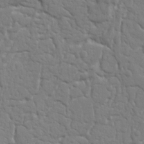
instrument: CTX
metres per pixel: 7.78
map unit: Nhu
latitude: 16.0255
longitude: -78.5168
